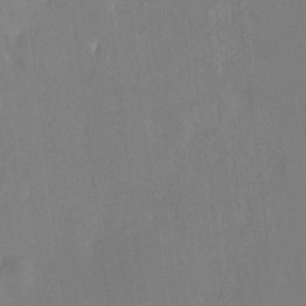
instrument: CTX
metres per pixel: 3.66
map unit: HNhu
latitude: 7.6883
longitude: 3.7099
